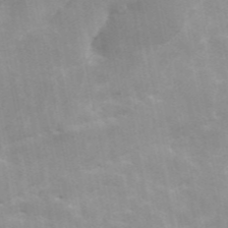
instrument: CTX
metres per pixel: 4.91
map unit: ANa
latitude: 45.8016
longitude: 25.9178
